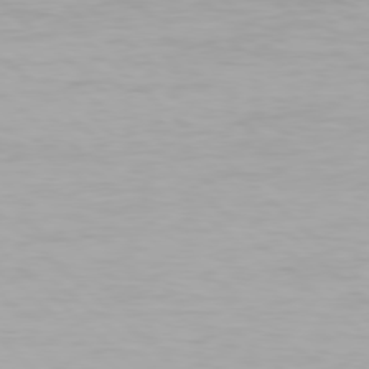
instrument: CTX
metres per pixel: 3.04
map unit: Hpe
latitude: 77.8961
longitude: -132.5546
